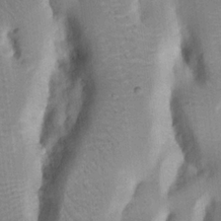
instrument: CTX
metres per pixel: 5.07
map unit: Nhu
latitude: 18.4790
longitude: -74.2712
